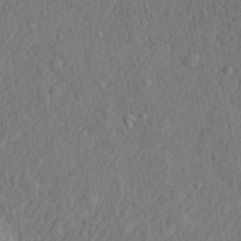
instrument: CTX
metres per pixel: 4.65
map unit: lHvf
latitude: 22.4601
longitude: 143.7099
